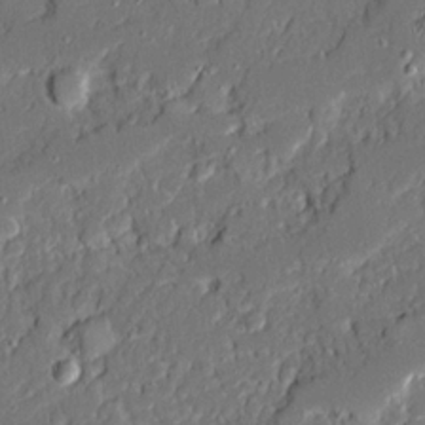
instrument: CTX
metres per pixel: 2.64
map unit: Ave
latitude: 20.4601
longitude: -128.4223
